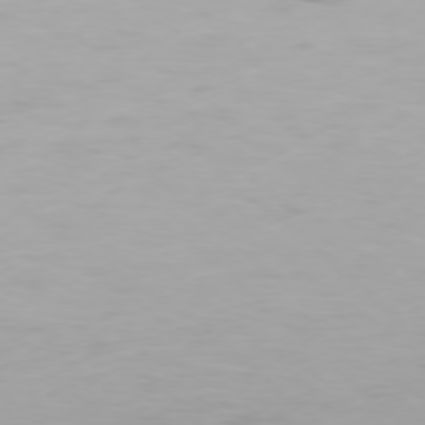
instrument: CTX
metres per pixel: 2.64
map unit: Ap
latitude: -77.1242
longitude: -81.0458
